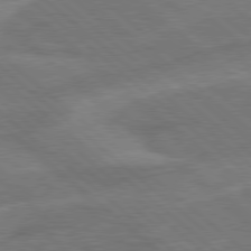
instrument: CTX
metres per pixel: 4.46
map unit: Hpe
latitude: 78.1200
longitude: -153.0459
